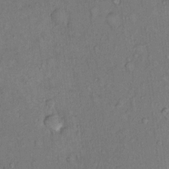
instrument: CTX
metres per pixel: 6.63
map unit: Hto
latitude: 11.6127
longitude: -60.9136
